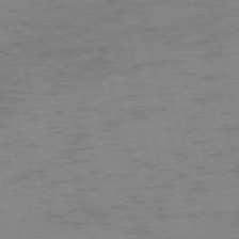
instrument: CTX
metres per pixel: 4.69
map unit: Ap
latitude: -75.2565
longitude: -74.4223
